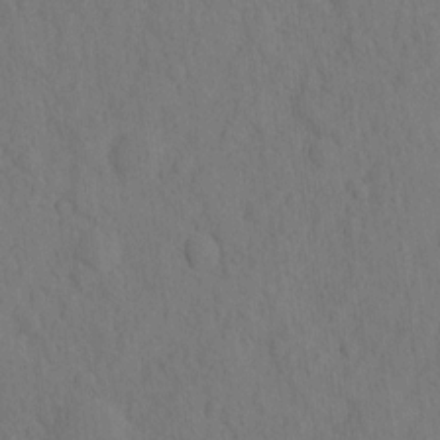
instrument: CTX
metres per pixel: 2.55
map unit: eHh
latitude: -2.1038
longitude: 18.4440
